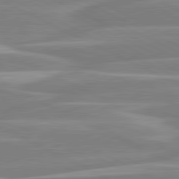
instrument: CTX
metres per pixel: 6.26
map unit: lApd
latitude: 80.8380
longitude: -130.3657
